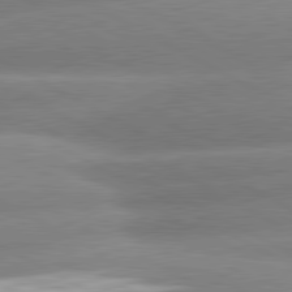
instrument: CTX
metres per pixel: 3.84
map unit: lApd
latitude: 80.8947
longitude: -163.5371
